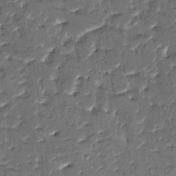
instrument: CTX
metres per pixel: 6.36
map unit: HNhu
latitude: 4.6490
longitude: 9.6722
